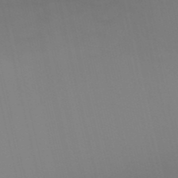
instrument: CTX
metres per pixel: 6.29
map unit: HNb
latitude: -51.3321
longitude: -45.0269
